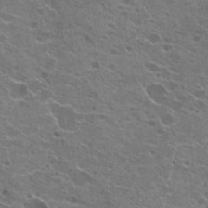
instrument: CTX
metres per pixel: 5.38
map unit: Hto
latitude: 22.1389
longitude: -42.1011
